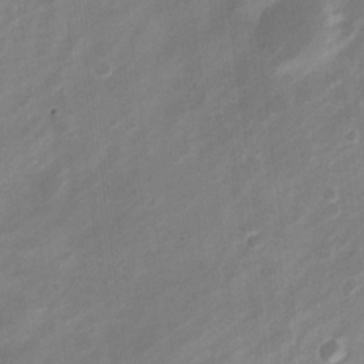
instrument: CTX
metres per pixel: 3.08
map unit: Nve
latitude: -21.0297
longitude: 107.3132
